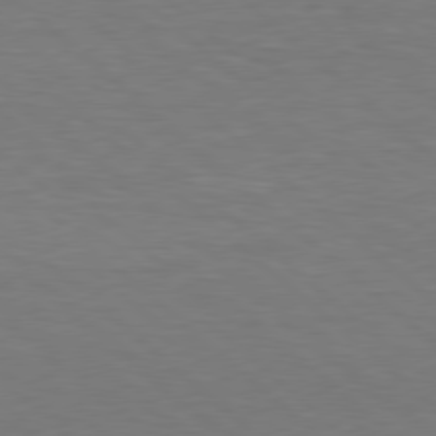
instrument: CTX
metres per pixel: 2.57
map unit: Hpe
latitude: 78.3656
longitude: -150.2900
